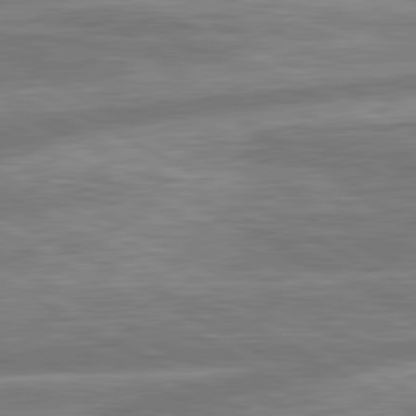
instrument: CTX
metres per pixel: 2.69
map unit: lApd
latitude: 80.5735
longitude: -166.3089
